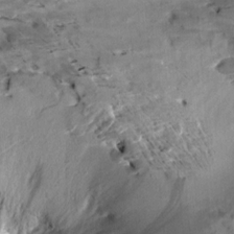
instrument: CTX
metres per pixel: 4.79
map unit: Aa
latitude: 10.2145
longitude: -140.7813
